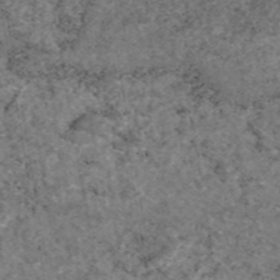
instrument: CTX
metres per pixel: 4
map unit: eAb
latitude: 46.5735
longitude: 118.1795
